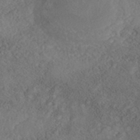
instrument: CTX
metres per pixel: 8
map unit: Nhe
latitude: -40.8597
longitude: -111.0648
